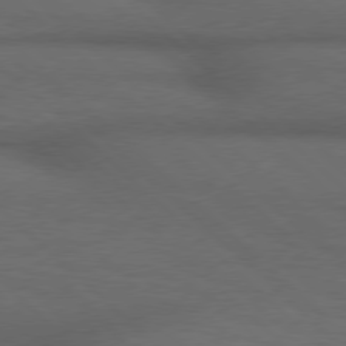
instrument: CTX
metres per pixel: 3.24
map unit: Hpe
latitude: 77.4048
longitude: -150.4412
